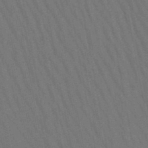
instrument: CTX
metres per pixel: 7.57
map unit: lHb
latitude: -47.8611
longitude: 69.7666
